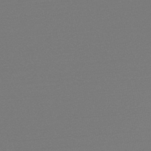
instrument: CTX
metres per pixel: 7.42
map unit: eHb
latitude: -49.5966
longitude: 67.1620
